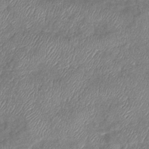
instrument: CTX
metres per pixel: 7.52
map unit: eHb
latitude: -38.8597
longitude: 78.4818
